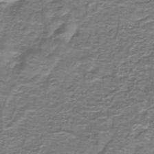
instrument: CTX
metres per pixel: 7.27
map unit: lHb
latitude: -40.7085
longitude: 56.1795
